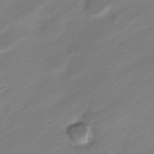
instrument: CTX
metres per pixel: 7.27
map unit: Nve
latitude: -21.0297
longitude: 107.1431
